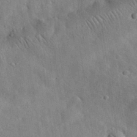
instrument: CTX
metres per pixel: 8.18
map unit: eHh
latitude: 32.9514
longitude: -77.7260
